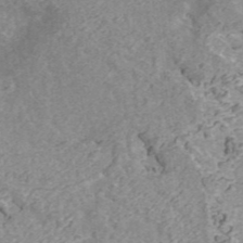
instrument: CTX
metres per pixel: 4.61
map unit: ANa
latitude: 42.7624
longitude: 26.2550
